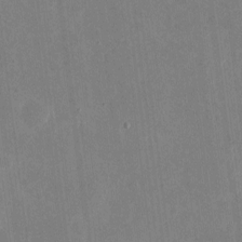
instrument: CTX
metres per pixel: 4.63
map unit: eHh
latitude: 4.5924
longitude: -72.5924
